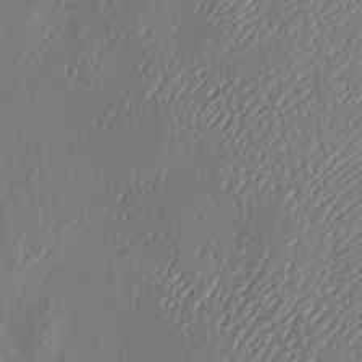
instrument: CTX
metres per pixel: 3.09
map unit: eHh
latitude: 3.8961
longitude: -77.9339
